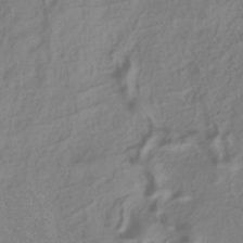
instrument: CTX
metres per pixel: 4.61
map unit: ANa
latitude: -38.3495
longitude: 96.1795
